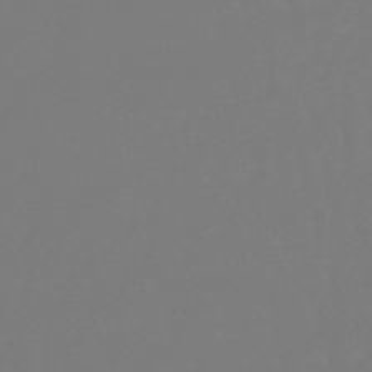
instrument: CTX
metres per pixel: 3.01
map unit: lHb
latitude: -47.5021
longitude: 61.8044
